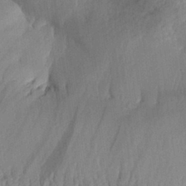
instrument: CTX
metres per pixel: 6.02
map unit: Aa
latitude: 30.8002
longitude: -132.8569
